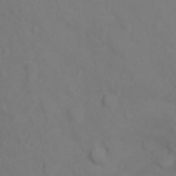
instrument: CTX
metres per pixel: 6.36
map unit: Ht
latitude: -1.2565
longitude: -33.6694
